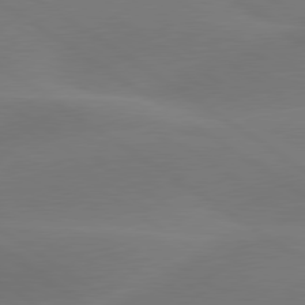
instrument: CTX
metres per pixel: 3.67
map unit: lApd
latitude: 79.8017
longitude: -90.7435
